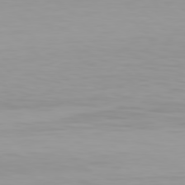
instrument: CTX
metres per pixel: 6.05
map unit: Hpe
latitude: 78.3090
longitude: -167.5560
